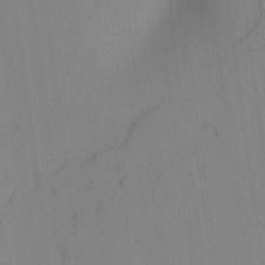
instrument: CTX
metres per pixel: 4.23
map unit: Aa
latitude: 25.6882
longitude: -137.8395
